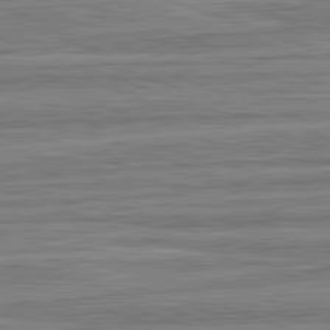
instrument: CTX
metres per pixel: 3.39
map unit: lApd
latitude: 82.7813
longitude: 179.7288
